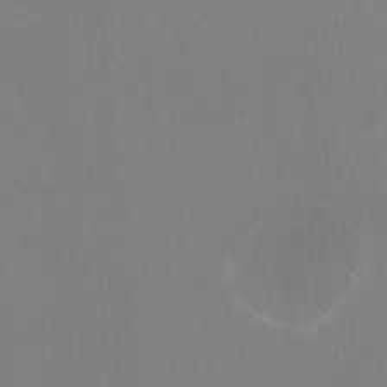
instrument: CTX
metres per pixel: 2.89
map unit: HNhu
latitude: -2.1605
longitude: -1.3859
